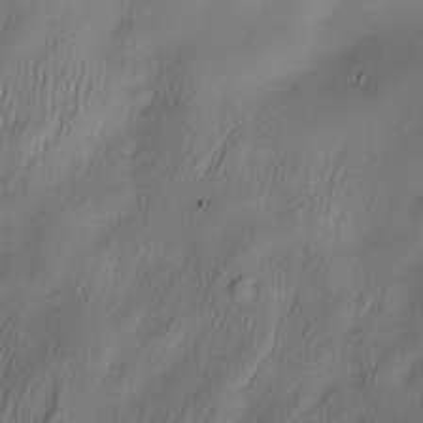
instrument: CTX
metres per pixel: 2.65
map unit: Nve
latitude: -22.8408
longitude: -138.0444
